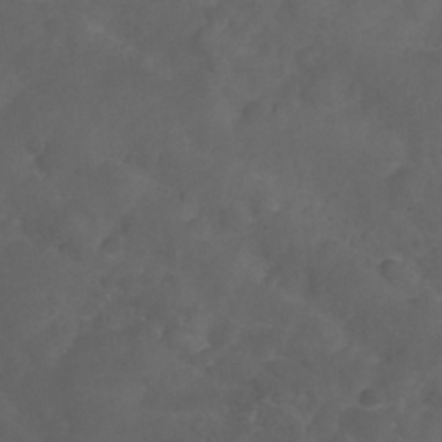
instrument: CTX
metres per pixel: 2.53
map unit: Nhu
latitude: 28.3278
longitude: -55.8772
